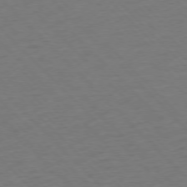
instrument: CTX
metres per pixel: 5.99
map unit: Ap
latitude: -76.8786
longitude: -85.5938
